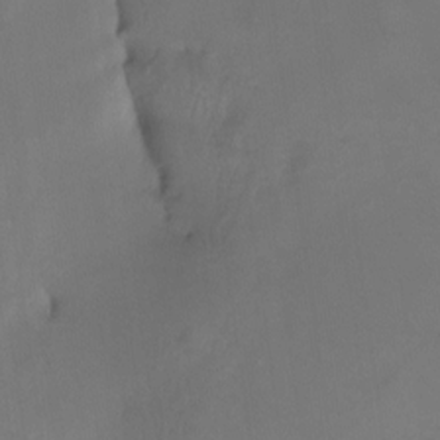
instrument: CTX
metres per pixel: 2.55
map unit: Nhe
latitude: -26.9919
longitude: -110.7058
